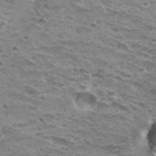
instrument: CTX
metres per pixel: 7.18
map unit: Hto
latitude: 32.3845
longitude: -40.3278
